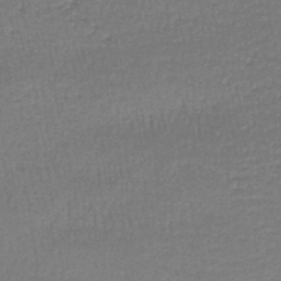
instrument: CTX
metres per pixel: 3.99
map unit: lHb
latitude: -44.3495
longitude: 58.6707
